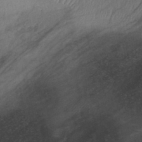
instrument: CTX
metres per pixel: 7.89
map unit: lHb
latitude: -40.9542
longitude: 78.2172
